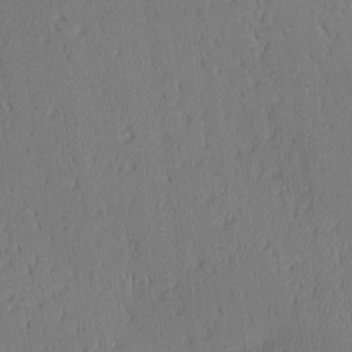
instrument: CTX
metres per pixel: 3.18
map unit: Ave
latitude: 2.5168
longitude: -114.8380
